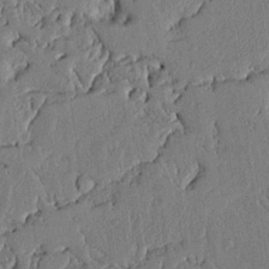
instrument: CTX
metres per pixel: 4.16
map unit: lHvf
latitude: 19.0836
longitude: -116.2900
